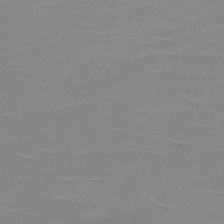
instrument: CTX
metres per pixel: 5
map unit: HNb
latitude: -48.6141
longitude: -47.4994
